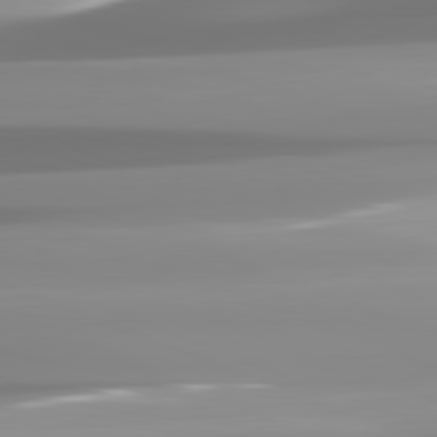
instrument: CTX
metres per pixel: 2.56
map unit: lApd
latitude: 82.1011
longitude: -138.6113
